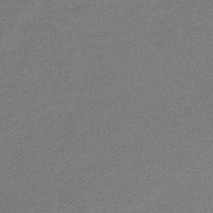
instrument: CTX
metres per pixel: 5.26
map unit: lHb
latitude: -44.7841
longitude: 69.0486
